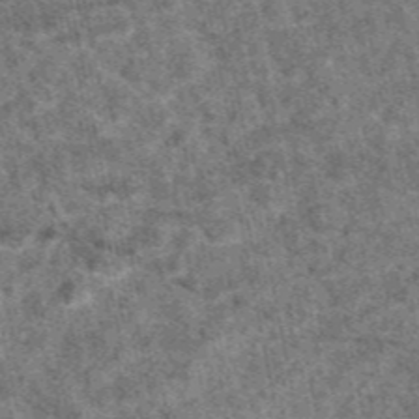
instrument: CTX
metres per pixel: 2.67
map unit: eAb
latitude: 47.4049
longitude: 106.4440
